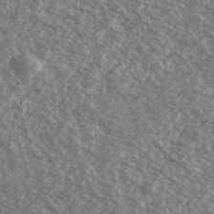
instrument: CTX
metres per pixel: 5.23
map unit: Ave
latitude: 38.8947
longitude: -109.9528
